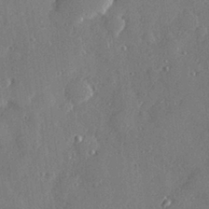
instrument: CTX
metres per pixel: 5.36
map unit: Hve
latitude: 28.4601
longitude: -91.3671
